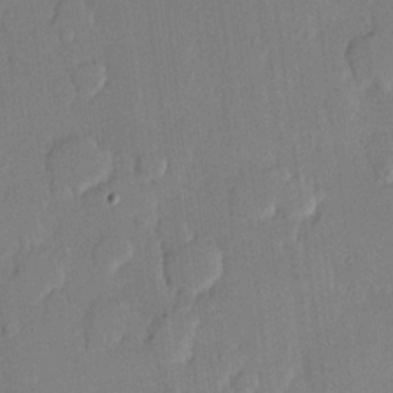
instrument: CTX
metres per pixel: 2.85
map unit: lHvf
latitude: 21.1970
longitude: 146.4440
